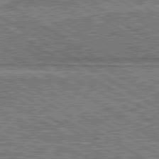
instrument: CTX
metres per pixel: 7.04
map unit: lApd
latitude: 80.1767
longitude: 172.1039
